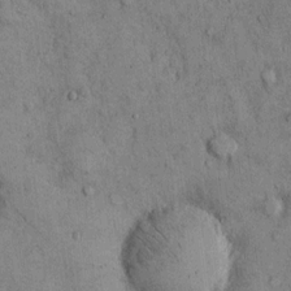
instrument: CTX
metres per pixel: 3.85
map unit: Hto
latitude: 12.9892
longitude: -59.9150
